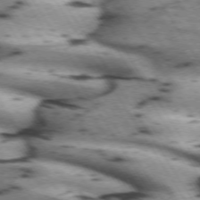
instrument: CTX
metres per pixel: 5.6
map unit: lApd
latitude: 71.8961
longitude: -53.2726
